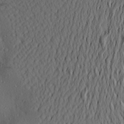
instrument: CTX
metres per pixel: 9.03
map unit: Aa
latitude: 22.1578
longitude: -145.4237
